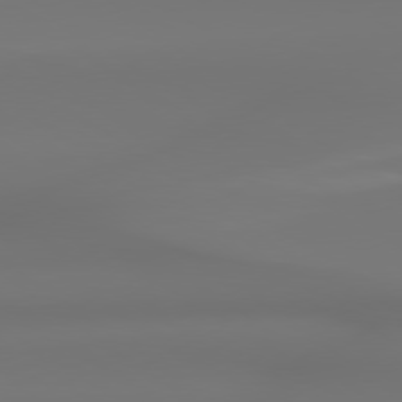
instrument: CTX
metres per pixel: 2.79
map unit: Hpe
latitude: 78.9325
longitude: -137.1592
